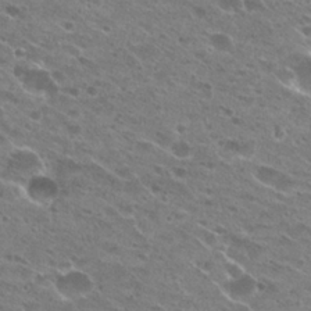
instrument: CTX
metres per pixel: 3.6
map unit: Hto
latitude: 24.0822
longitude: -41.8772
